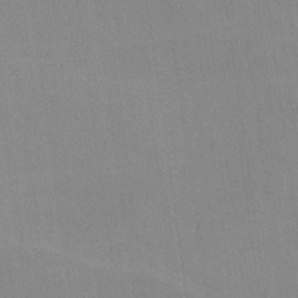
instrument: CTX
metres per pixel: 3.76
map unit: lHvf
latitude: -11.2943
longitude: -101.9339
